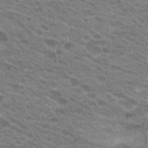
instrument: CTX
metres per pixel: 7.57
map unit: Hto
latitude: 22.0633
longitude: -37.7828
